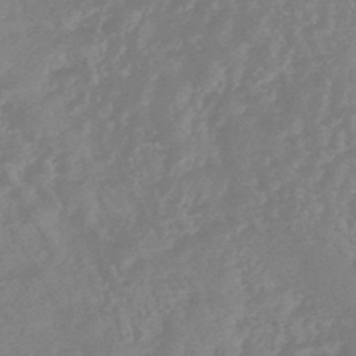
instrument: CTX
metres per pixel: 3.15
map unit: HNhu
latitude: -45.5588
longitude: 91.8234
